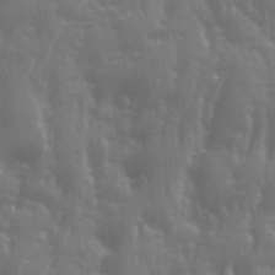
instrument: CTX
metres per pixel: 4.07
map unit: Ave
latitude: 12.9892
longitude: -103.5749
